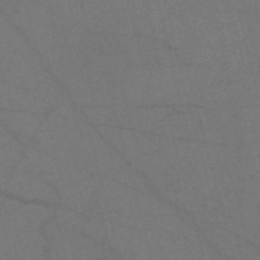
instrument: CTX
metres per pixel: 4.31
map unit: Nve
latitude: -58.0660
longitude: 51.3510
